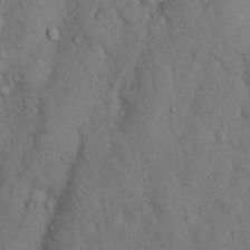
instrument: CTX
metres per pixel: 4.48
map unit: Hto
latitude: 14.2523
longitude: -58.3089
